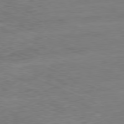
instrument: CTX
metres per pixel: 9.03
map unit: Ap
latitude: -81.2187
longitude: -90.3278
